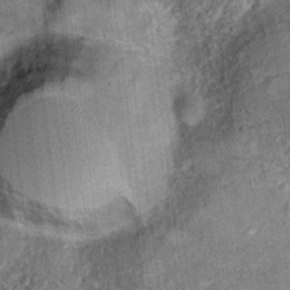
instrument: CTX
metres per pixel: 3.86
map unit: Hto
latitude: 15.2159
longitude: -34.6868
